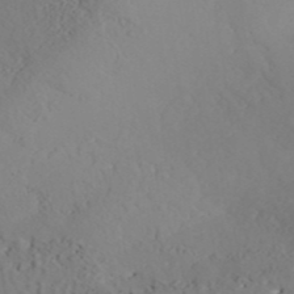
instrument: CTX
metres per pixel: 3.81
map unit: ANa
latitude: 41.0647
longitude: 54.4251
